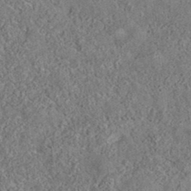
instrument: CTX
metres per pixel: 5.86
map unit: eAb
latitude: 35.7827
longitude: 116.1983
